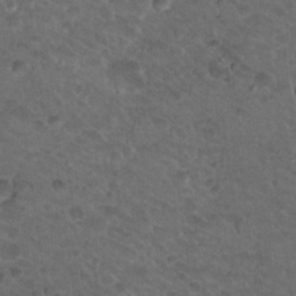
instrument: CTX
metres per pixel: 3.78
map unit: Nhu
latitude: 18.1955
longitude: -33.1403
